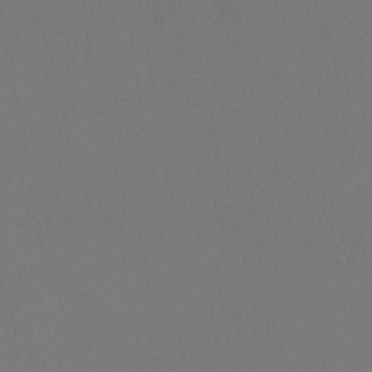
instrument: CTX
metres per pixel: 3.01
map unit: HNhu
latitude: -43.9745
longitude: 94.2550
